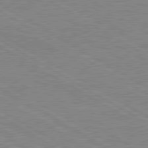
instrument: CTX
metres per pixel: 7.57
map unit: lApd
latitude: 80.2145
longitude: 122.3684
